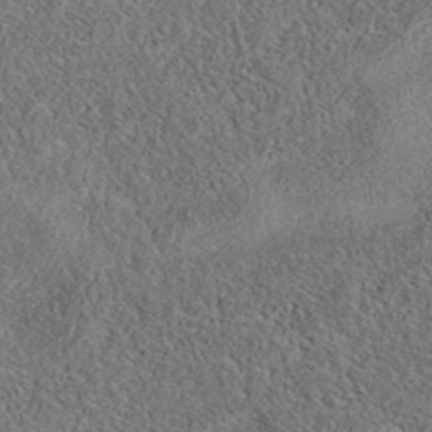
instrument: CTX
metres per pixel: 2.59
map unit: eAb
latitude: 36.2712
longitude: 112.9353
